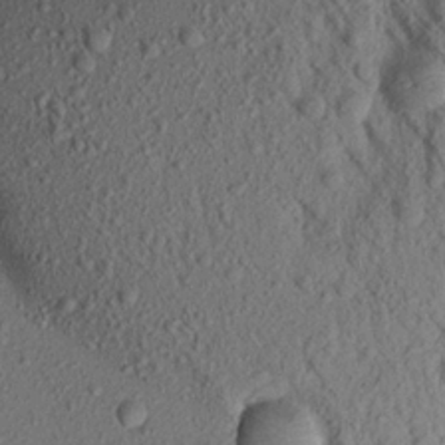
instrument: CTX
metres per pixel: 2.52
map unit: Aa
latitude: 18.1766
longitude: -147.2159
